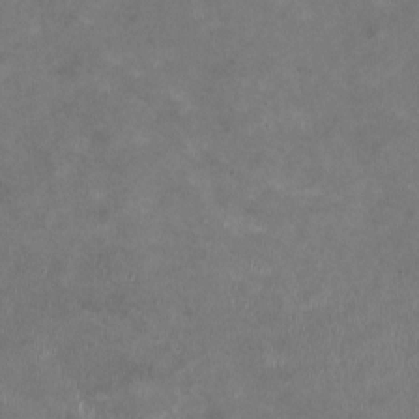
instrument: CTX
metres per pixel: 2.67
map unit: HNhu
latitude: -0.6519
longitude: -3.6694
